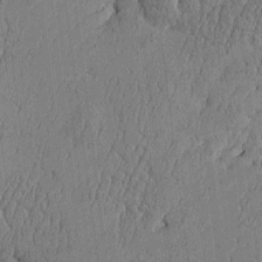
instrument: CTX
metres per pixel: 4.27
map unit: Htu
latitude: -5.8800
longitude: 176.3306
